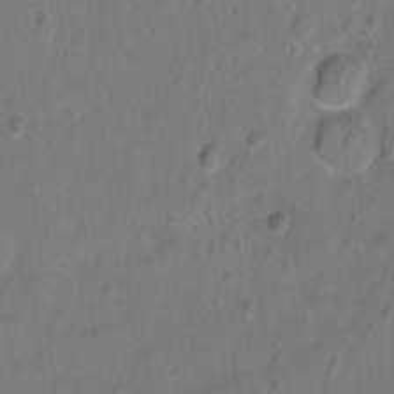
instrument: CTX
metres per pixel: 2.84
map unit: Hto
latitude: -6.8786
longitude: -35.5938
